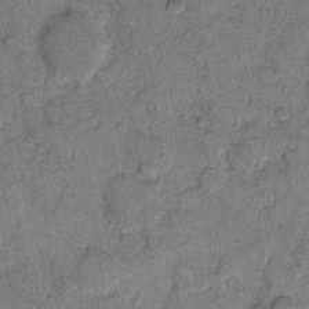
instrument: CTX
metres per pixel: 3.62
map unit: eHh
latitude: 9.7450
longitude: -65.3104
